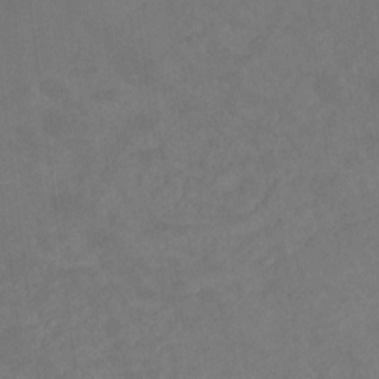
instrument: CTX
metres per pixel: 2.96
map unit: Ht
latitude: -9.9367
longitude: -39.6505
